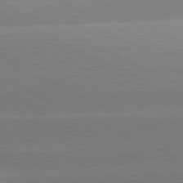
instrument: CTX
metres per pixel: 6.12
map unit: lApd
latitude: 80.9892
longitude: -151.6505
